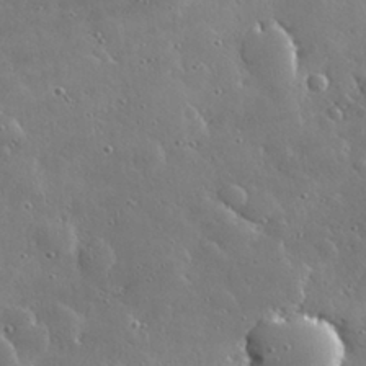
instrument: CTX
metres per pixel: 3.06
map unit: Hve
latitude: 29.0080
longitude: -91.9906
